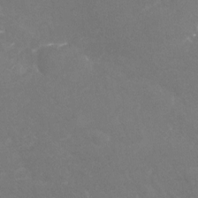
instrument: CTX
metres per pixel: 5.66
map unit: Nhu
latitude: -25.6533
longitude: -56.9513
